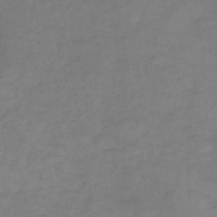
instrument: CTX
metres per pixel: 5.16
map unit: HNb
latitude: -47.0486
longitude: -38.8758
